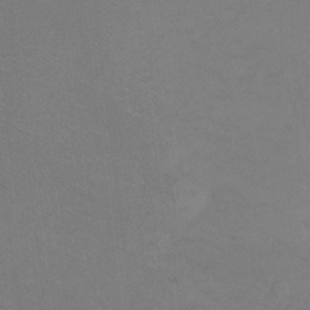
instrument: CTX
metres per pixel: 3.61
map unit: Ht
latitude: -8.8786
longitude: -36.6113
